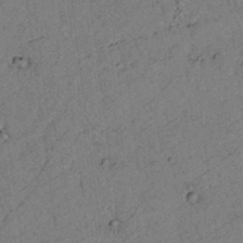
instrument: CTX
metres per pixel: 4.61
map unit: lAvf
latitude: 4.6868
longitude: 158.8785
